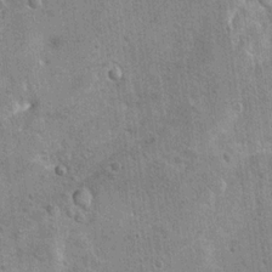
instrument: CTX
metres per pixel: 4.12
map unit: Hto
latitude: 11.5560
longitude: -36.2144
